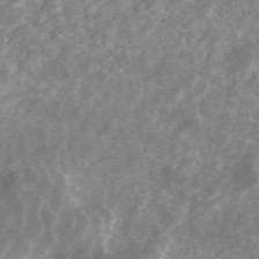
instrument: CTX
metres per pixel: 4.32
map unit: ANa
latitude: 45.6694
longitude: 29.4643
